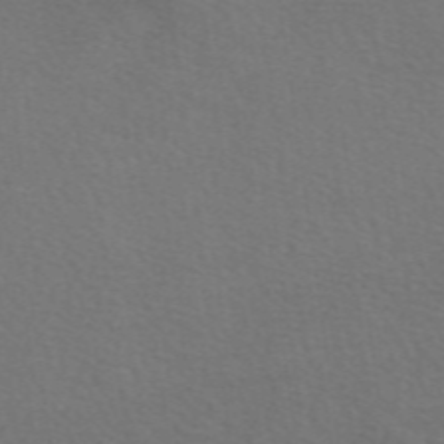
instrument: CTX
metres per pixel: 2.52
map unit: eAb
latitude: 50.2711
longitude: 112.9920
